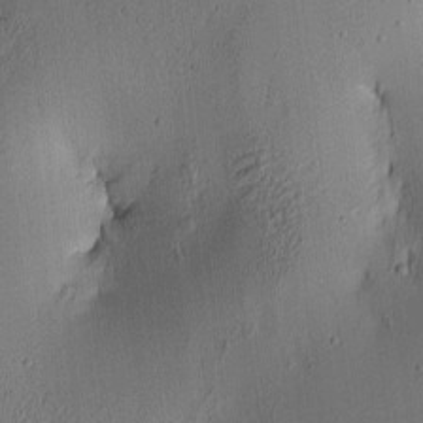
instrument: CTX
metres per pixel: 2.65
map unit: lAa
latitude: 5.9906
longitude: -113.7449
